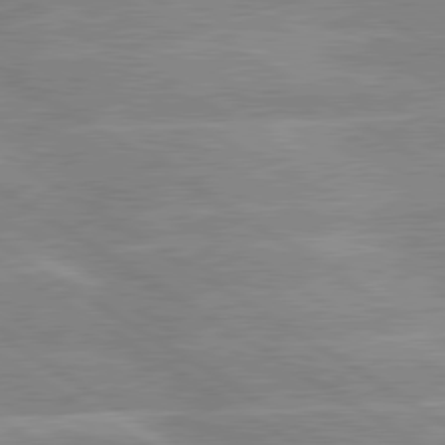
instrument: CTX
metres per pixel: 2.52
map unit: lApd
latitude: 80.0822
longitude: -122.4223
